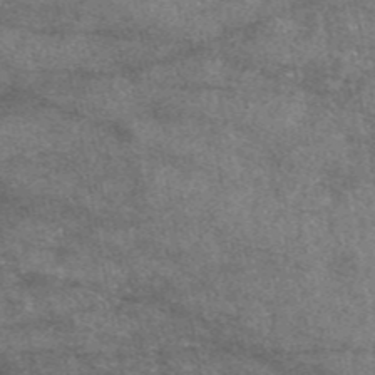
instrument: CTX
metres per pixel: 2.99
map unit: eAb
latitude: 47.0648
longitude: 122.1417
